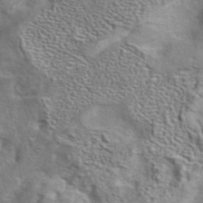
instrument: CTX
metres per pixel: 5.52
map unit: eAb
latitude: 41.9906
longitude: 104.1039
